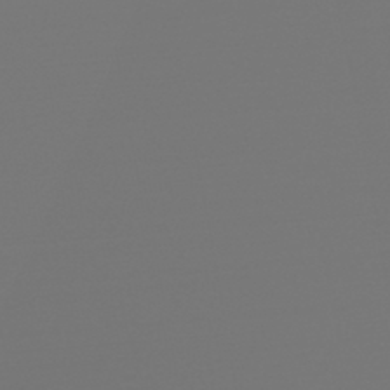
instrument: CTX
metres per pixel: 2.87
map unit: lHb
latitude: -46.1983
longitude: 75.6722
